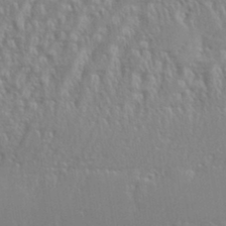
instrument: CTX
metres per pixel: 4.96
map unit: eHh
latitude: 35.1592
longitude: -132.6302
